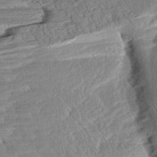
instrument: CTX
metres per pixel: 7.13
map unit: Aa
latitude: 8.7246
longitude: -133.8772
